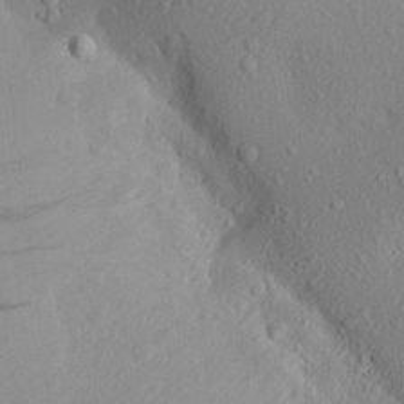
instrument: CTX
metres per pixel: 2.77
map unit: Aa
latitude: 21.8017
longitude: -145.4804
